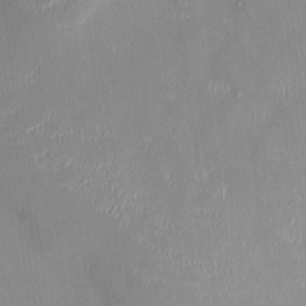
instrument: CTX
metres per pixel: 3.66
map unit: HNhu
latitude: 0.7435
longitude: -5.0269
